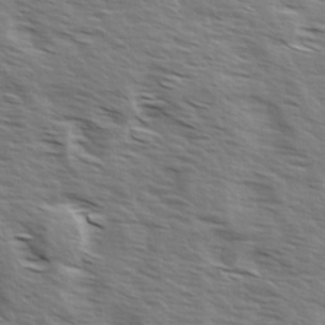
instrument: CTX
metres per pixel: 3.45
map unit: Ave
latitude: 14.5924
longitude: -102.9136
